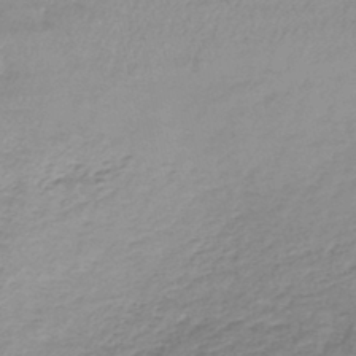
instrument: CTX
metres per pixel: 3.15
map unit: lHb
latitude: -41.6344
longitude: 70.8786
